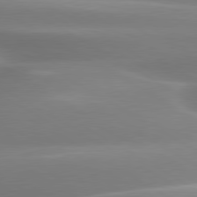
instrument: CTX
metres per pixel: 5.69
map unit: lApd
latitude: 80.2900
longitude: -138.0633
